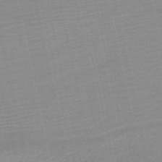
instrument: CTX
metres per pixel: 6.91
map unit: HNb
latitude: -52.6707
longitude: -48.0444
